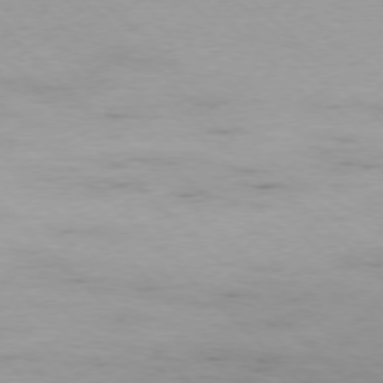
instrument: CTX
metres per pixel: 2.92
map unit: Ap
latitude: -77.5210
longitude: -82.5356
